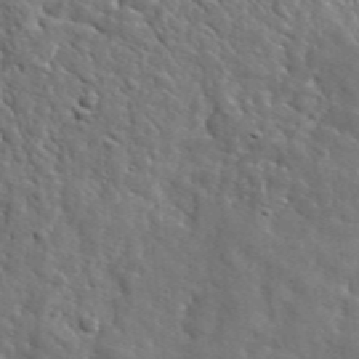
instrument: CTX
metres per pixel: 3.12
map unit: lHvf
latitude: 36.3845
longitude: -86.7813
